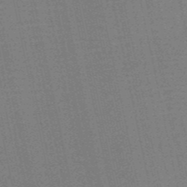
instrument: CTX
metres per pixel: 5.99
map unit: HNb
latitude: -52.4629
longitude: -47.6316
